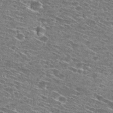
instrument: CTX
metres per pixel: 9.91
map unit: Hto
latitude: 28.2900
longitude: -46.4223
